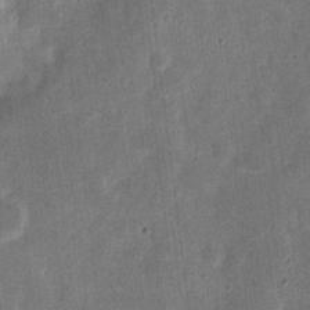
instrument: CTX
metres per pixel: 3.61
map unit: eHh
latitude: 7.2726
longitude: -71.2726
